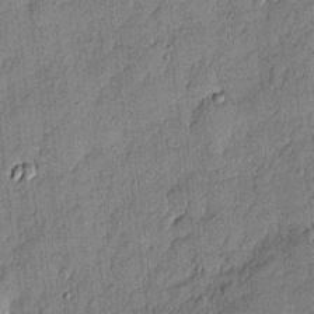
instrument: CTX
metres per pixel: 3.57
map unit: eHh
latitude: 3.8772
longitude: -75.5371
